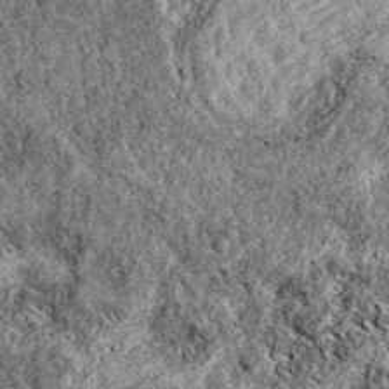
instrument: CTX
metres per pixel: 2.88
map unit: eAb
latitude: 38.4601
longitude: 111.5210
